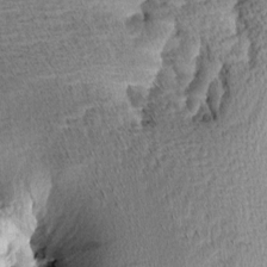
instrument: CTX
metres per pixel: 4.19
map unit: Aa
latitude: 7.3860
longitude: -137.6883
